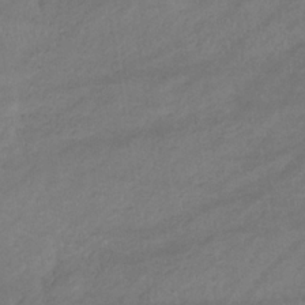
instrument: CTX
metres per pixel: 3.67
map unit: lHb
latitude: -33.1054
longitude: 68.8219
